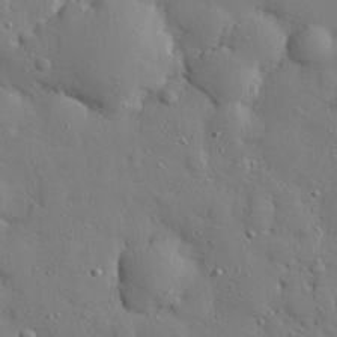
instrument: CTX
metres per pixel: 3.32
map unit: eHh
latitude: 27.8017
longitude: -78.4034
